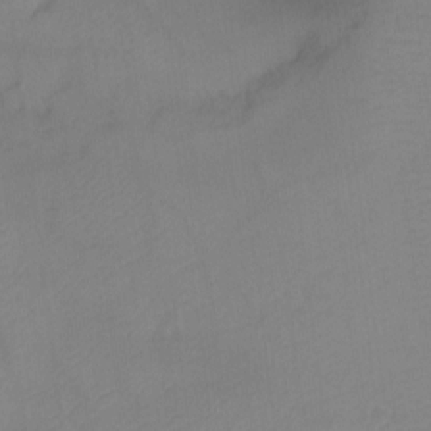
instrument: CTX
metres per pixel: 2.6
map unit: Ht
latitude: -7.0864
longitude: -34.6490
